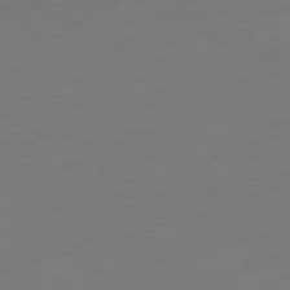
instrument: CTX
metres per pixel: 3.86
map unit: Ap
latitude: -79.9367
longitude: -82.6301
